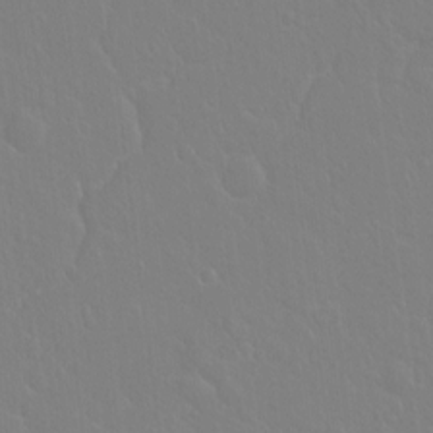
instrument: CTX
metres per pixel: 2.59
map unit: Hto
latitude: -3.6343
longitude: -35.0080
